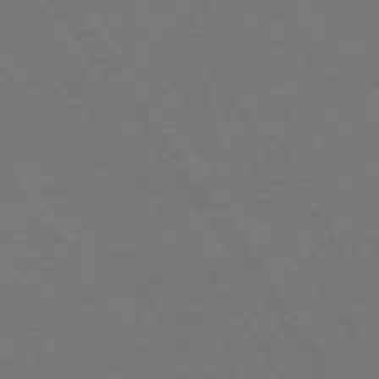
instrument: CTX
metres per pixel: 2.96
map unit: Ap
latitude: -74.5385
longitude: -71.2726
